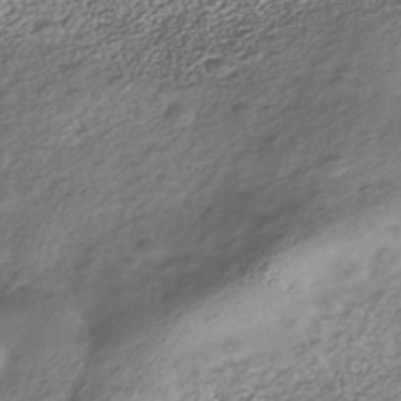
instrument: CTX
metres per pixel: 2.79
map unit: Nhe
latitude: -40.7652
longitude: -100.8191
